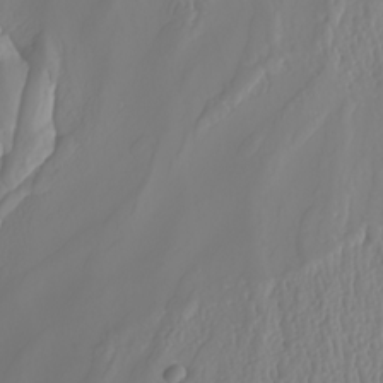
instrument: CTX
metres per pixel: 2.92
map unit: Nhu
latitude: -7.1431
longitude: -93.7071
